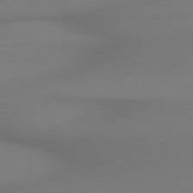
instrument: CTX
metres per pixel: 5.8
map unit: lApd
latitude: 79.0270
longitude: 179.3509
